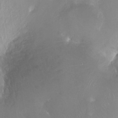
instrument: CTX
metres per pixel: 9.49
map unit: Ht
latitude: -14.6141
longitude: -41.1025
